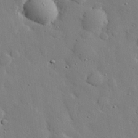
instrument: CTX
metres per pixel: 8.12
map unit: eHh
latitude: 29.2726
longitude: -81.4426
